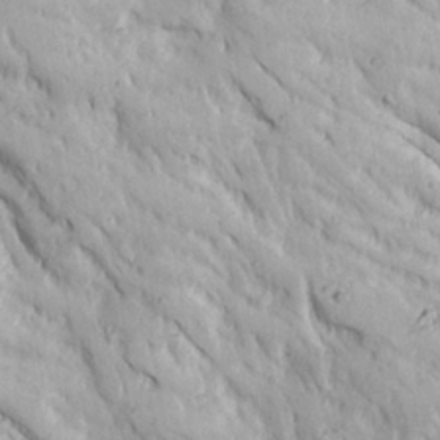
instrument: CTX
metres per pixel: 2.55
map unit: Ave
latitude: 22.9892
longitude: -134.6112
